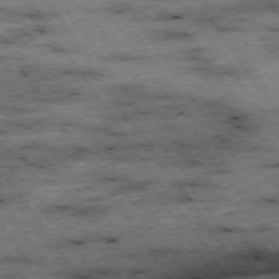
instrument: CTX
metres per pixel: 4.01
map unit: Hpe
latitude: -74.6330
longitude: 1.5966
